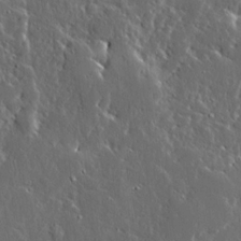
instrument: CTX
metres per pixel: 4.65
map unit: Ave
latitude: 14.8191
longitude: -138.3278
